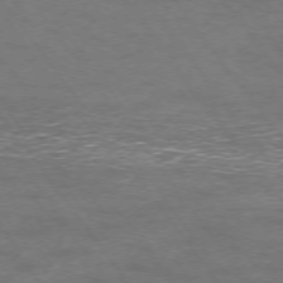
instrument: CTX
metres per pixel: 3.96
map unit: Ap
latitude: -75.1243
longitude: -70.2900
